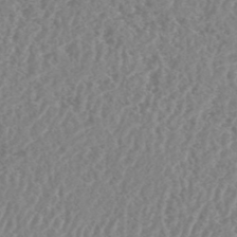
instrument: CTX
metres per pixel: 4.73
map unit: HNhu
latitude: -48.6519
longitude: 30.0472
